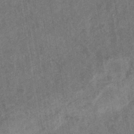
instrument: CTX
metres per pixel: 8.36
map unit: eHb
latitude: -35.0486
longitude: 76.6330
